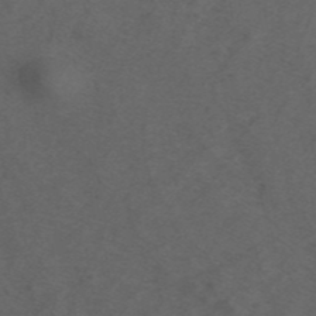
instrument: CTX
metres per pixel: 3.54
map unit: ANa
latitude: 44.0822
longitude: 27.2753
